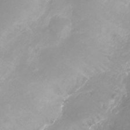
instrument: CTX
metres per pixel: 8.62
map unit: Ht
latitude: -17.1620
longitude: -45.2348
